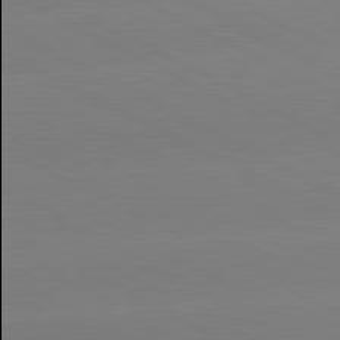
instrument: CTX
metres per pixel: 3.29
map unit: lApd
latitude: 80.9514
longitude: -153.9906
